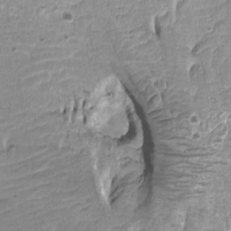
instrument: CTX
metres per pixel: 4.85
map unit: Ht
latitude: -2.2361
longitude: -16.8002
